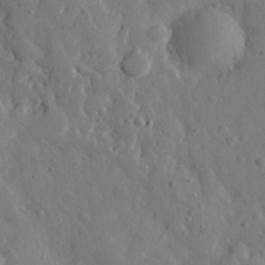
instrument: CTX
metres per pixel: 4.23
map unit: eHh
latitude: 29.3859
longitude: -77.6505
